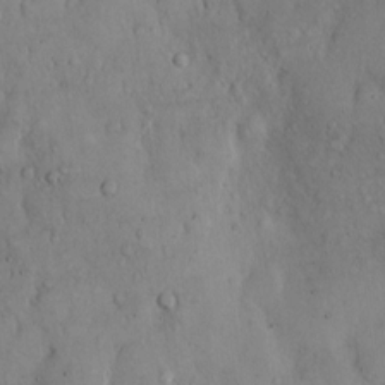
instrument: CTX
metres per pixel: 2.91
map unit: Hto
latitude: 10.2901
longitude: -57.8205
